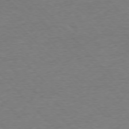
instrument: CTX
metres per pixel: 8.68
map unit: Ap
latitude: -76.7274
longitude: -95.0837
